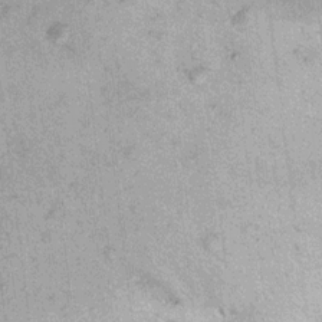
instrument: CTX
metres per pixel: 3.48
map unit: Ht
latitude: 10.3656
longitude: -38.6679
